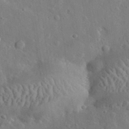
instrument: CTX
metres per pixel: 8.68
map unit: lHvf
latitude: 32.9325
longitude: -85.7072
